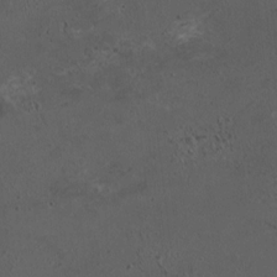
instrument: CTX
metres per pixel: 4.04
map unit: HNhu
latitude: 5.5938
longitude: 13.5966
